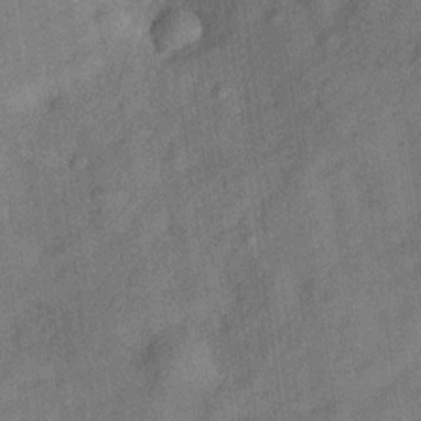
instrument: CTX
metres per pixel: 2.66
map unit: Hve
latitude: -30.7841
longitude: 91.7478
